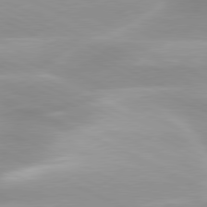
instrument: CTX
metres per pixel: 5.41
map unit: lApd
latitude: 79.9717
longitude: -121.3482
